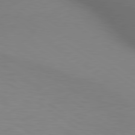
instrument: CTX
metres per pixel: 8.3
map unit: lApd
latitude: 80.1011
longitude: 121.6155
